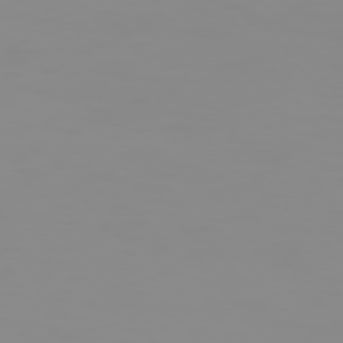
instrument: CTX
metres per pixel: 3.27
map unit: Hpe
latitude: 74.7813
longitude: -128.6868
